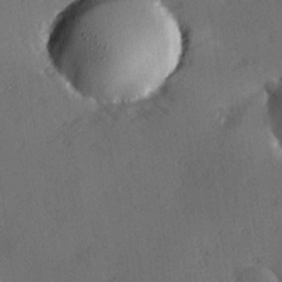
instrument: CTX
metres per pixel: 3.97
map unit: Hve
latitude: 25.4426
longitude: -92.9513
